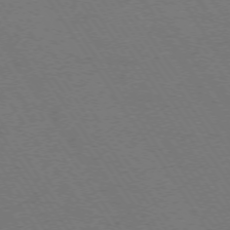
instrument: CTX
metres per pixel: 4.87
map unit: Ap
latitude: -74.3873
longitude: -71.4804
